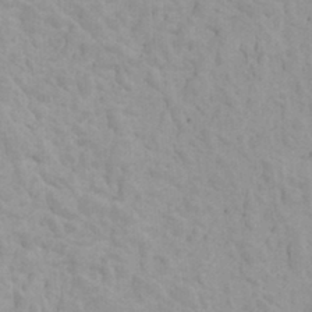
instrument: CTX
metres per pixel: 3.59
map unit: HNhu
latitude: 6.5357
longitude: -1.6694
